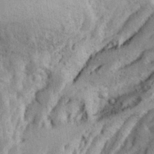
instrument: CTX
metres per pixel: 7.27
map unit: Aa
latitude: 28.4979
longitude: -146.8758
